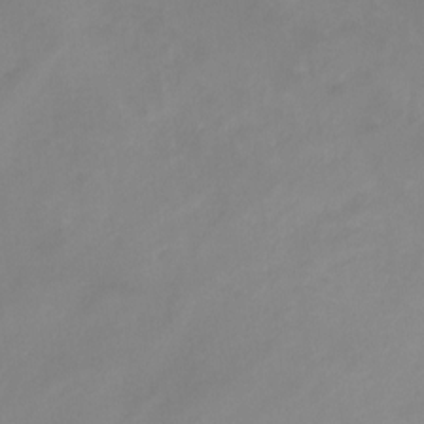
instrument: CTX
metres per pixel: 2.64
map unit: Ht
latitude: 0.6868
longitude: -20.7435
